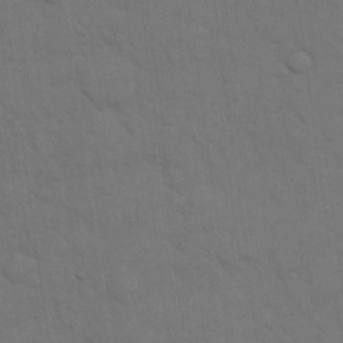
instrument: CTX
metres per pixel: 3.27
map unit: eHh
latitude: 18.5923
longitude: -63.2159
